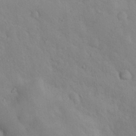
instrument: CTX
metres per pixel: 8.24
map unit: Nhu
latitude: 11.1025
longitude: -26.3845
